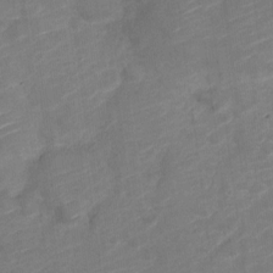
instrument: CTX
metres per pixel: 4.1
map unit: Nve
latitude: -19.5399
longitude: 107.4455
